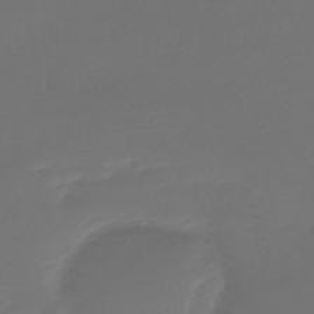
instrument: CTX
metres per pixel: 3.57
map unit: lHb
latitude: -43.8422
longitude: 63.8233
